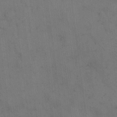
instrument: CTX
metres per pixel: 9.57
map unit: eHh
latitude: 15.1781
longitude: -62.6491
